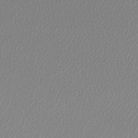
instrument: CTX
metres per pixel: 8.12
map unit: lHb
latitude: -45.5399
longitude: 75.3888
